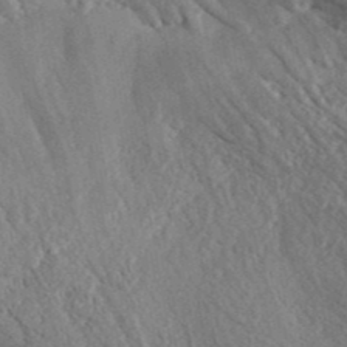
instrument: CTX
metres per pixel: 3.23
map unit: ANa
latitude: 42.1956
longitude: 52.1227
